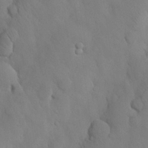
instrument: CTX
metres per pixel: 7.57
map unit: Nhu
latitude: 26.0255
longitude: -72.6113
